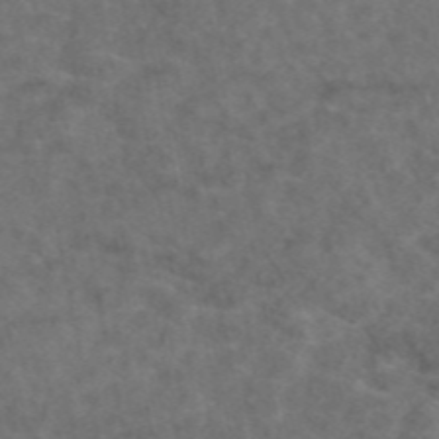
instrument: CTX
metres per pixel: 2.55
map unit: eAb
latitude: 47.7639
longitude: 109.6344
